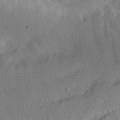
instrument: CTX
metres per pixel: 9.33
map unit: Nhu
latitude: 20.0822
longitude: -74.8380
